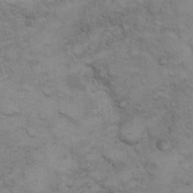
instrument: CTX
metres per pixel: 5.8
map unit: eHh
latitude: 22.0255
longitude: -59.2348
